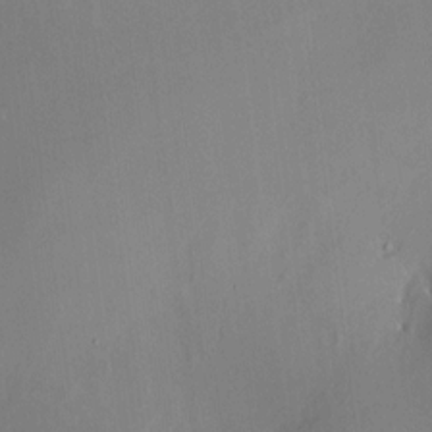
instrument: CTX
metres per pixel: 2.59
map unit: HNhu
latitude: 4.9892
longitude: 13.3321
